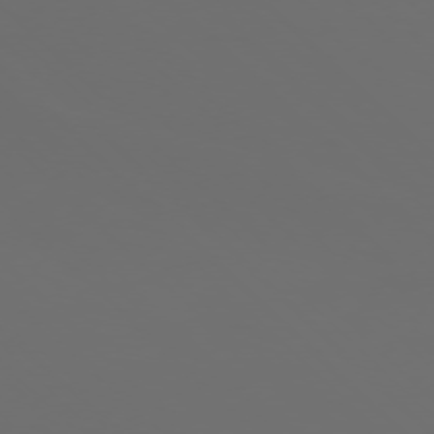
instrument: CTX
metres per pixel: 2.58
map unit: Ap
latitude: -76.9731
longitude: -81.6694
